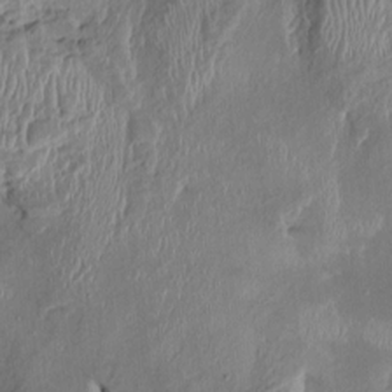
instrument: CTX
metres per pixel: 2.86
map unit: HNhu
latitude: 1.0269
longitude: -6.7624
